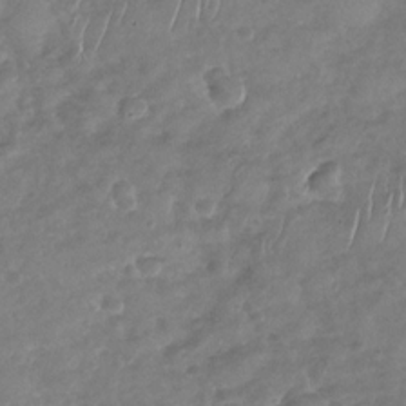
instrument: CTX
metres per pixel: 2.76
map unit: Nhu
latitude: -30.3684
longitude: -60.7813
